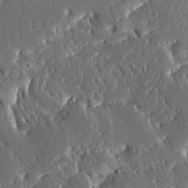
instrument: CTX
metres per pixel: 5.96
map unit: Ave
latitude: 15.1593
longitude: -139.0458
